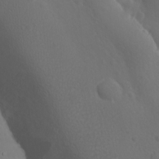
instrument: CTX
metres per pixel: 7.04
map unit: Ave
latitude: -9.5399
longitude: -121.4049
